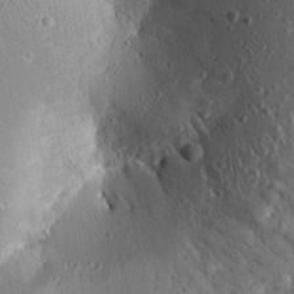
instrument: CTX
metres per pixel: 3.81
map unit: Aa
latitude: 15.5749
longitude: -142.2523
